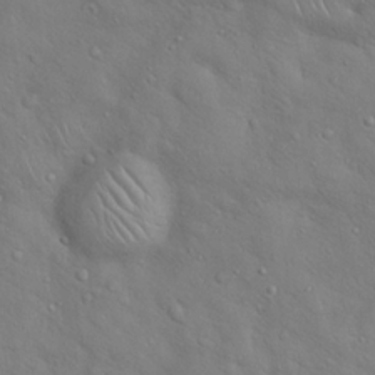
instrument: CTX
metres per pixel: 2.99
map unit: Hto
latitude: 19.2348
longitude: -53.4427
